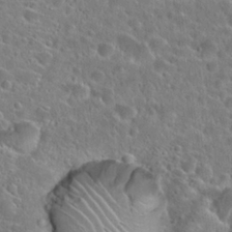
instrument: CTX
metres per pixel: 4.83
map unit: Hto
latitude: 24.8569
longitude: -46.2334
